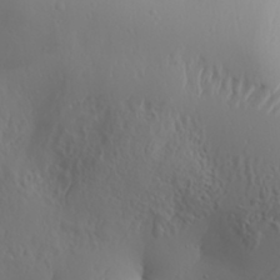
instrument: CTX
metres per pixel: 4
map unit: Aa
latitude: 31.1404
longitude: -132.7246
